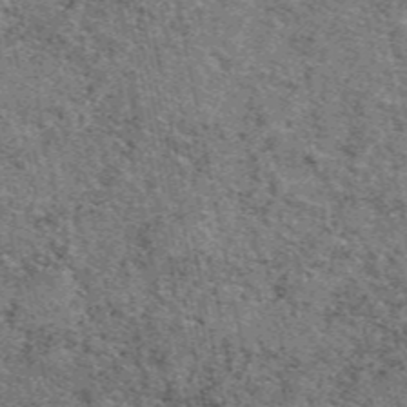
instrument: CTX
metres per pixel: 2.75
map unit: eAb
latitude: 48.5168
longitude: 106.5196
